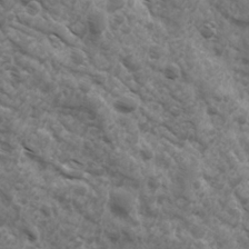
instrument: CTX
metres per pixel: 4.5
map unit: Ave
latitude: 17.4615
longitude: -131.9151
